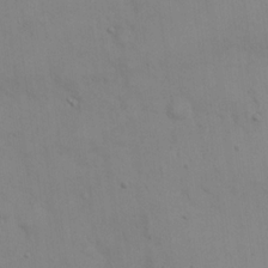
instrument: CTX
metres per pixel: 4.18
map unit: eHh
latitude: 21.0837
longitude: -61.4804
